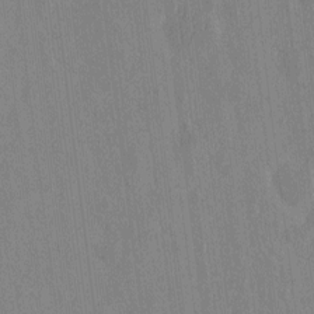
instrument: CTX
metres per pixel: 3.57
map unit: HNhu
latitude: -3.8422
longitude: 14.4818
